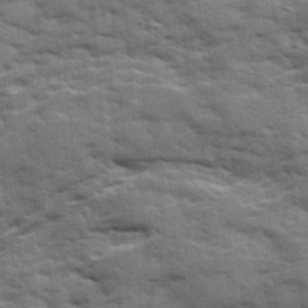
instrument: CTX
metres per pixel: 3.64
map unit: Ave
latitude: 18.9702
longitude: -130.1011
